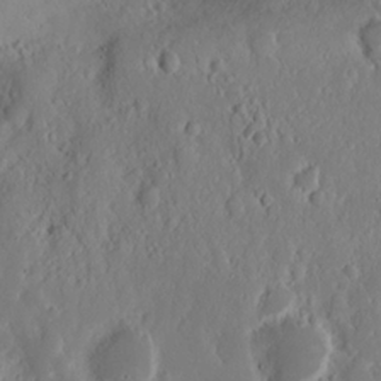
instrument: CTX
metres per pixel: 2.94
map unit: Nhu
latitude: 13.7072
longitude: -73.0837
